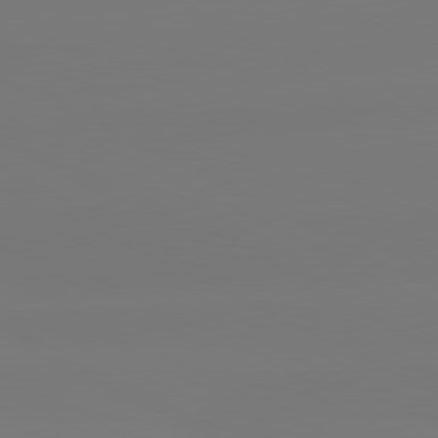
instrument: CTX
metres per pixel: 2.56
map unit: lApd
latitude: 80.6490
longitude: -148.8380
